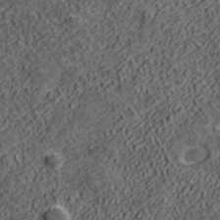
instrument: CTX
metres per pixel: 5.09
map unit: lHvf
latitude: 40.2333
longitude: -86.3845
